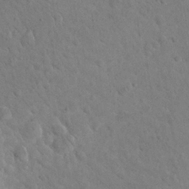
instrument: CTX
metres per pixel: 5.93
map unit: eHh
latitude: 24.7057
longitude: -66.9702
